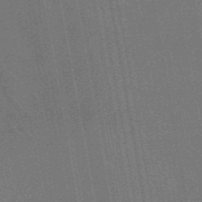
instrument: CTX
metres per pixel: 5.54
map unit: eAb
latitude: 46.8191
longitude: 122.1606
